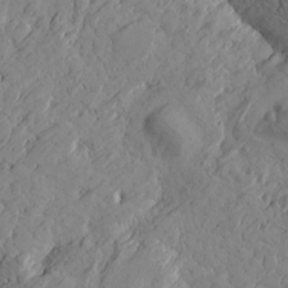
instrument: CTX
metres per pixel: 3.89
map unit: Htu
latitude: -4.1794
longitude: -176.8380
